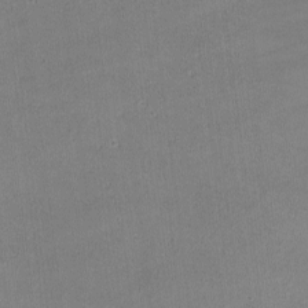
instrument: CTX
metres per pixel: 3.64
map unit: lHvf
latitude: -10.3873
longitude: -101.2348
